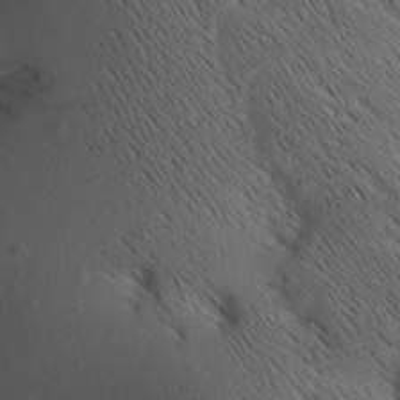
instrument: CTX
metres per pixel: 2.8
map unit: Aa
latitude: 9.2915
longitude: -140.4223
